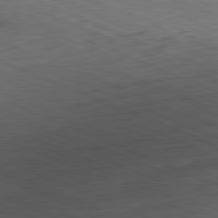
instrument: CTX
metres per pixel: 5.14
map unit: Hpe
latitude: -82.1039
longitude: 14.0850
